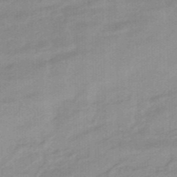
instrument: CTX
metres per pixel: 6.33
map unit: HNhu
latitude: -47.1242
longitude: 89.5588
